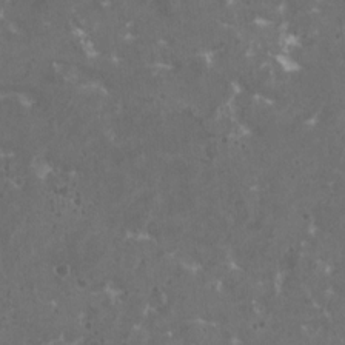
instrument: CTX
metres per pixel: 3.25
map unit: HNhu
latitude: 0.8191
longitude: 7.0675
